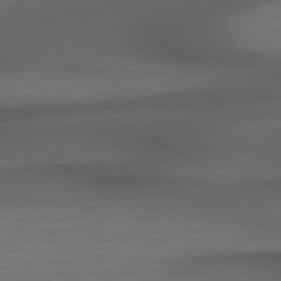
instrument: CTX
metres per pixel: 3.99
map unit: Hpe
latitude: 79.3860
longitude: -120.8191
